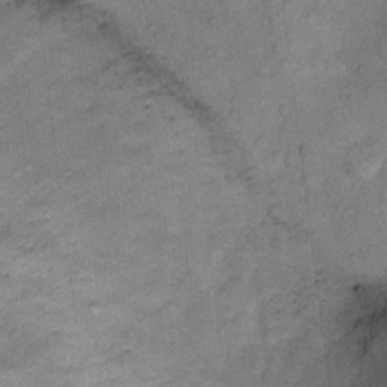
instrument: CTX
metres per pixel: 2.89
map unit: Ht
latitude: 13.0837
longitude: -40.4789
